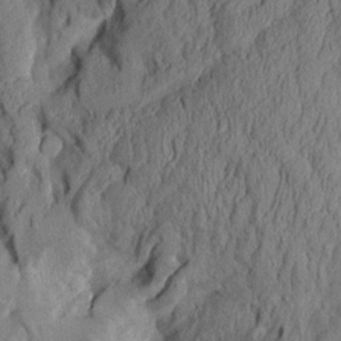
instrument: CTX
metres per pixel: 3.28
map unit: Aa
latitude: 8.9136
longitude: -127.5560
